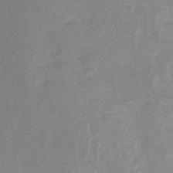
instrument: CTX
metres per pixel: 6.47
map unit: Aa
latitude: 19.8961
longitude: -141.4237
